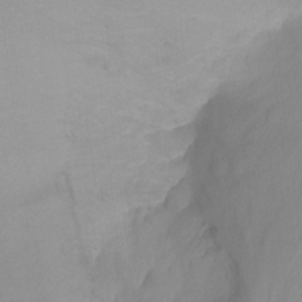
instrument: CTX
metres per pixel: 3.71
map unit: Ht
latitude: -0.4629
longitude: -35.1592
